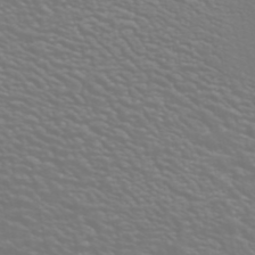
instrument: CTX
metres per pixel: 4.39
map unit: ANa
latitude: 42.9514
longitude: 23.2943
